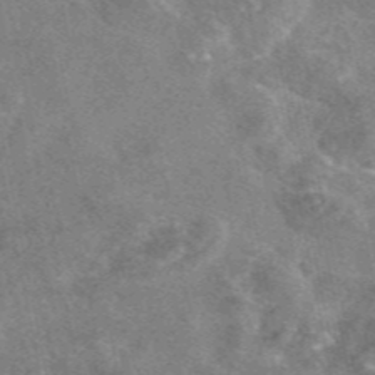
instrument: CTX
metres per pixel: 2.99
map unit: eAb
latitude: 47.5183
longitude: 125.0297
